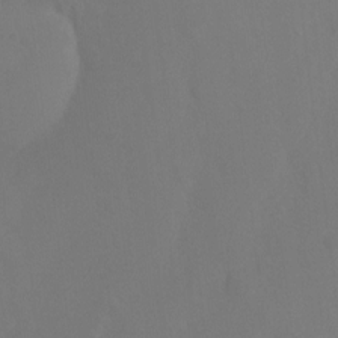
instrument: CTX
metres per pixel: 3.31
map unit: Nhu
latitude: -8.6140
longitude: -47.9150
